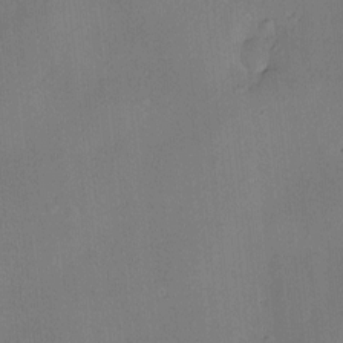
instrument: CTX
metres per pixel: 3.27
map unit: Hve
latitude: -10.3873
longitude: 175.3320
